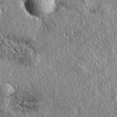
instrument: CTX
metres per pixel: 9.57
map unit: eAb
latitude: 38.1956
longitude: 109.9556
